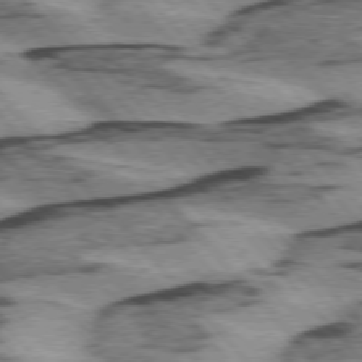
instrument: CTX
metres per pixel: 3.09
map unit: lApd
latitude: 75.1970
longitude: -78.3090
